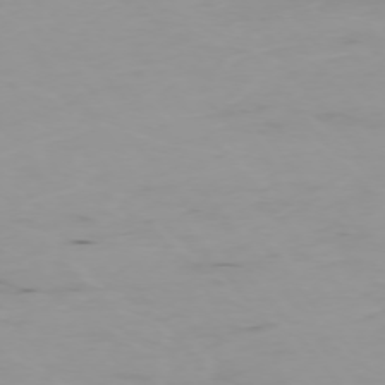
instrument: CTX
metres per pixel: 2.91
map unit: Ap
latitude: -75.2187
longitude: -79.0081
